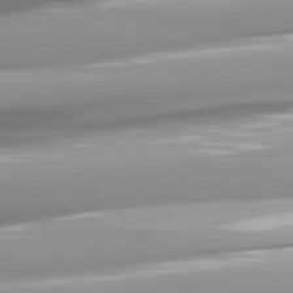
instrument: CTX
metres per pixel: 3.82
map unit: lApd
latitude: 81.7639
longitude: -142.5546
